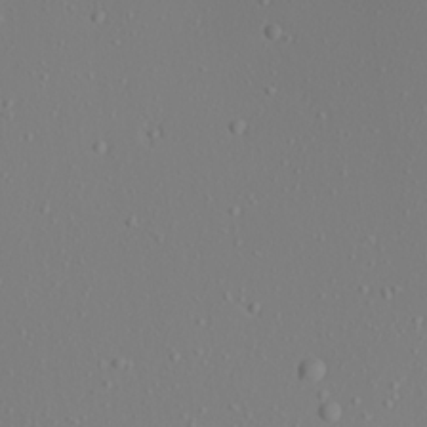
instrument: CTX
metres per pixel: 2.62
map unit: Aa
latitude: 21.0270
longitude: -145.8583
